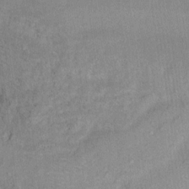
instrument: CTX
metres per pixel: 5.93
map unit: Ht
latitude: 8.9136
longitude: -38.1767
